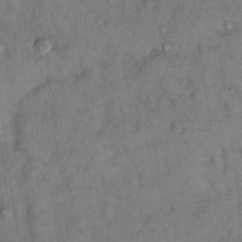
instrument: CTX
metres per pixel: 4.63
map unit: Hto
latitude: 12.8569
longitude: -59.0647
